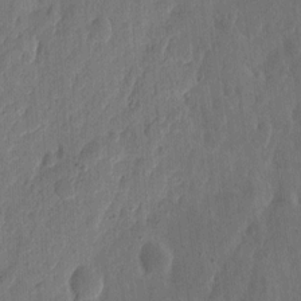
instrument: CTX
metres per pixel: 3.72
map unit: eHh
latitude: 7.4237
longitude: -73.3104
